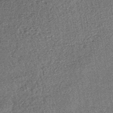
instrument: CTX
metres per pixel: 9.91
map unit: lHb
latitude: -38.4629
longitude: 65.7667
